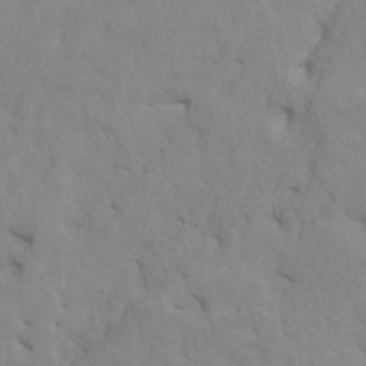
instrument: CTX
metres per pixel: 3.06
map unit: HNhu
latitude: 4.4223
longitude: -3.0269
